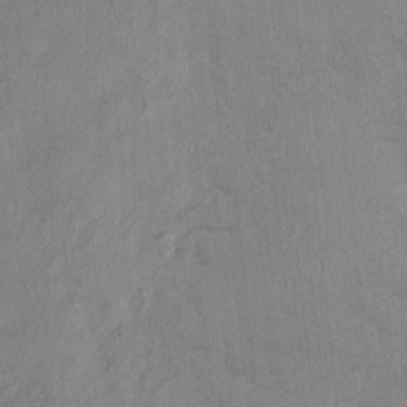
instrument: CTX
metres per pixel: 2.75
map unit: Nhu
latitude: -0.5763
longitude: -15.1026
